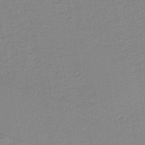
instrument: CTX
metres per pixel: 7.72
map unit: HNb
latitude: -42.0283
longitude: 51.5966
